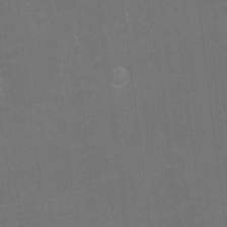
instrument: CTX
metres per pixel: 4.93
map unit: eHh
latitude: -1.6344
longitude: -79.9906
